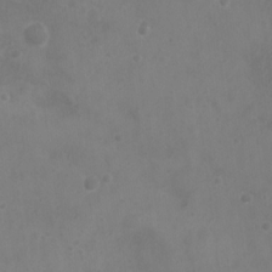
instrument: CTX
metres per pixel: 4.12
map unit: Nhu
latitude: 5.8583
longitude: -19.2915
